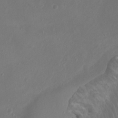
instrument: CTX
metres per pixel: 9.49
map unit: Ht
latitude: 1.5371
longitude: -20.2145
